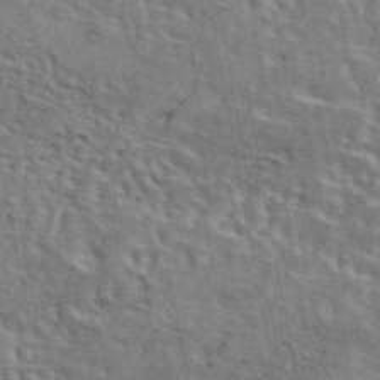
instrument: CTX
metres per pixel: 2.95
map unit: eAb
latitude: 43.7072
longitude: 113.5210
